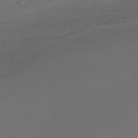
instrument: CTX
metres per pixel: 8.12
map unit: HNhu
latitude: -43.4076
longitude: 101.4076
